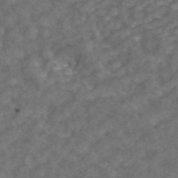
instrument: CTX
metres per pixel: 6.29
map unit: ANa
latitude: 43.7450
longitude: 25.2754
